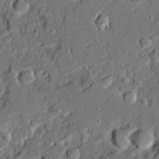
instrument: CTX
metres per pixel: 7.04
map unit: Ave
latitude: 19.7638
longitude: -128.4412
